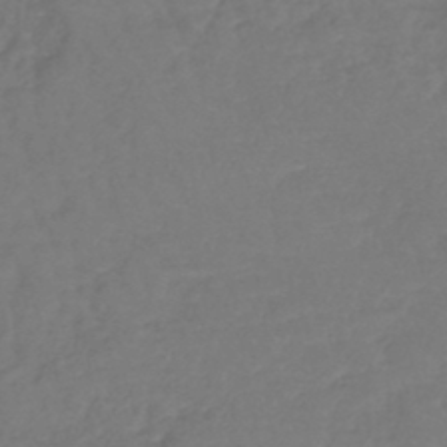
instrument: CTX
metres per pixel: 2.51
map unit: lHb
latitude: -43.5966
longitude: 74.4440
